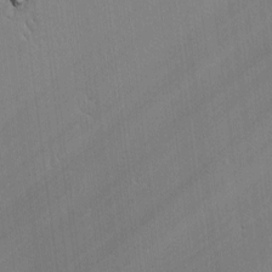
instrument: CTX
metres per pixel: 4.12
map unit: lAvf
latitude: -1.1054
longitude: -105.8584
